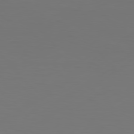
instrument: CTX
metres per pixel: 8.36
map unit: Hpe
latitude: 78.6869
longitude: -128.9136
